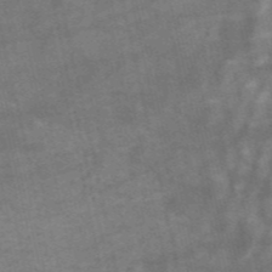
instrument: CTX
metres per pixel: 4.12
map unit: HNb
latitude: -54.3684
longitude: -43.8394
